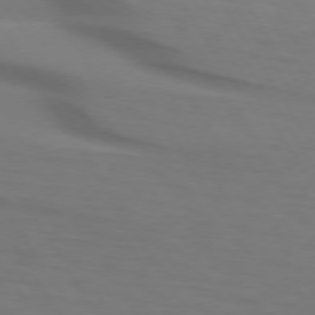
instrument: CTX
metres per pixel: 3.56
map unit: lApd
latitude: 73.3860
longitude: -75.0647
